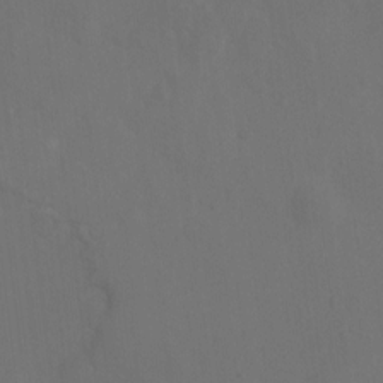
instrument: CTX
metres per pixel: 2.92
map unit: Ht
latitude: 1.8583
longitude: -23.1403
